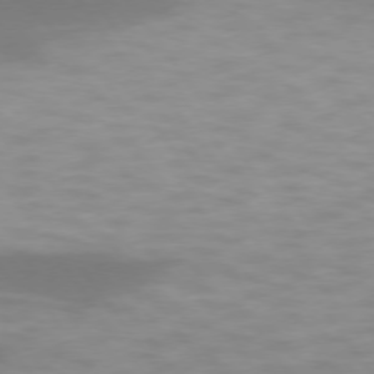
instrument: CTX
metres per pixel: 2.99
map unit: lApd
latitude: 74.6113
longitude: -48.7246
